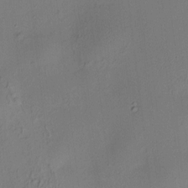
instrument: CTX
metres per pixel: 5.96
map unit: HNhu
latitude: 8.3467
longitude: 15.2943
